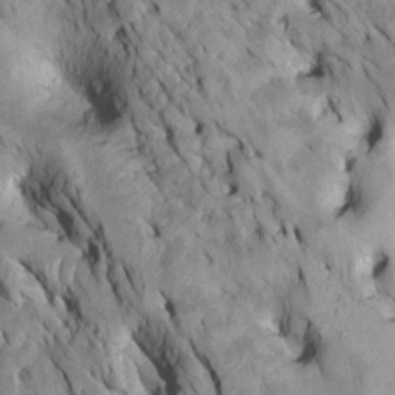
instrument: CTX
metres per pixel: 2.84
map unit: Htu
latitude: -6.3117
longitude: 145.3132
